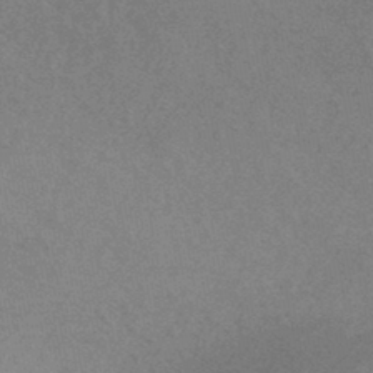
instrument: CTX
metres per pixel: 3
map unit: HNhu
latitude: -44.3873
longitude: 92.7841
